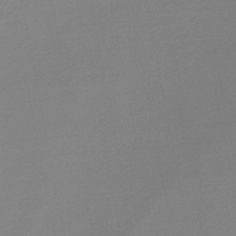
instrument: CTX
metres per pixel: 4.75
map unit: lHb
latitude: -48.3496
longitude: 66.7841
